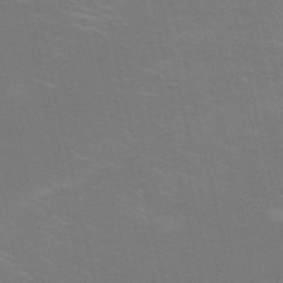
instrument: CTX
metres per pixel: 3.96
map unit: HNb
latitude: -51.9367
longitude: -44.6112
